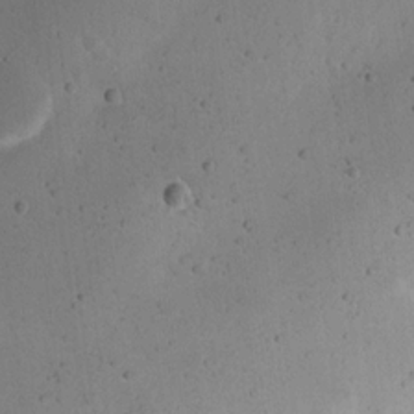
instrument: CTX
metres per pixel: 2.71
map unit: eHh
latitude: 18.0444
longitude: -70.8380
